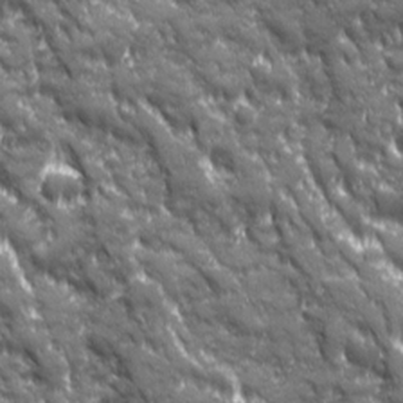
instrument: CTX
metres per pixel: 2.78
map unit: Ave
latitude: 19.7449
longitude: -134.1577
